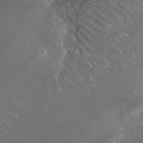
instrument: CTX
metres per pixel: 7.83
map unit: Nhu
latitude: 24.3845
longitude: -60.0255
